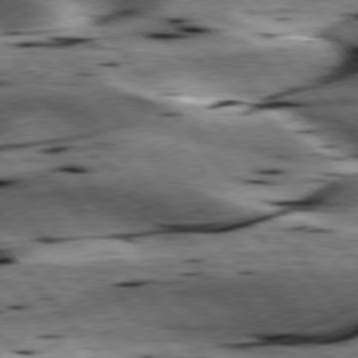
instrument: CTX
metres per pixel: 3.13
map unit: lApd
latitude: 76.7246
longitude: -60.7435
